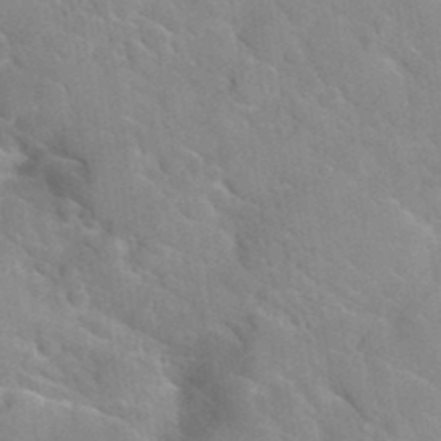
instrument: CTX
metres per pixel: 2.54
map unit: Hto
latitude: 35.2726
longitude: -48.4979
